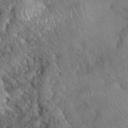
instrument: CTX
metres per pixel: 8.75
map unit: eHh
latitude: 39.2915
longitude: -56.4034
